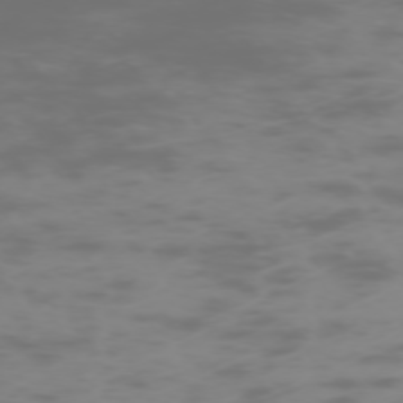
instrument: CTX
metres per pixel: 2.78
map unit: Hpe
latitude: -73.9367
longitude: 6.3306
